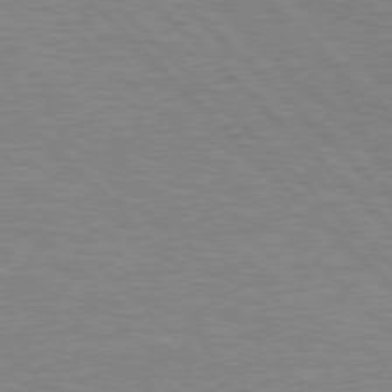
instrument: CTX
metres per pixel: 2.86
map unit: Hpe
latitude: 76.9136
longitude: -151.8772
